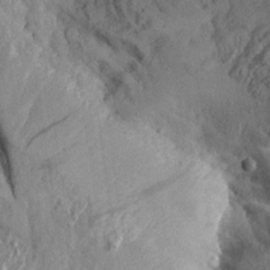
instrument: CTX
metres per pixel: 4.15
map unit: Aa
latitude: 14.4412
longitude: -142.1956
